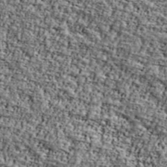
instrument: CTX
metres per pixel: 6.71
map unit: Ave
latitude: 41.9906
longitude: -110.6113
